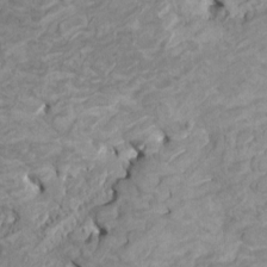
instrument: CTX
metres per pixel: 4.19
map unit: HNhu
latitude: 4.2145
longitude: -3.2726
